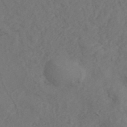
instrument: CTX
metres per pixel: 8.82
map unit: ANa
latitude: 43.4615
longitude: 35.6533
